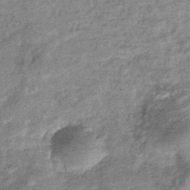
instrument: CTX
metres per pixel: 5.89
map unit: eHb
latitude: -37.6155
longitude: 79.3131
